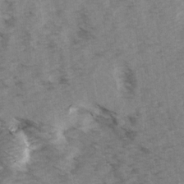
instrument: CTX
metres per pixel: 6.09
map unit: Ave
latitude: 14.9136
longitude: -103.4048
